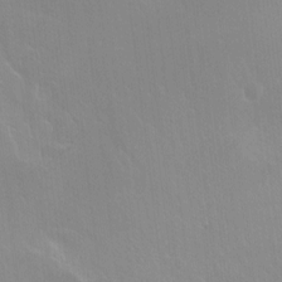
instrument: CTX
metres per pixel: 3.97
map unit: Ht
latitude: -14.4440
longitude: -42.4223
